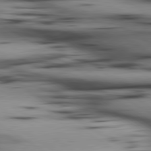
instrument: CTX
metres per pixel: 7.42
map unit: lApd
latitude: 80.1578
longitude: 160.9164
